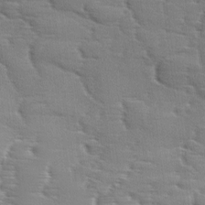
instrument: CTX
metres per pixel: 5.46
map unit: Ave
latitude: 11.5371
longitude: -106.1767
